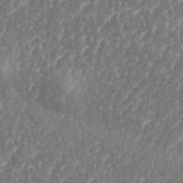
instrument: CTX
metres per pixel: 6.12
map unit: eHh
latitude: 35.0836
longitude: -134.3089
